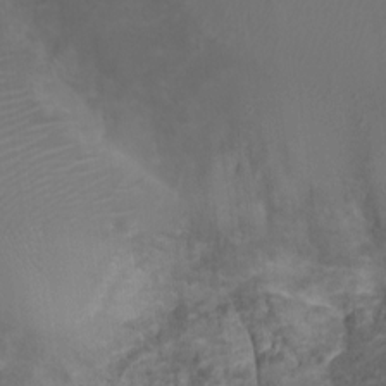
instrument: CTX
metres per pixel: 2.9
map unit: Nhu
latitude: 1.6505
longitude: -14.8569
